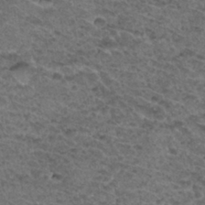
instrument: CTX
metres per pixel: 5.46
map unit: Hto
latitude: 32.8191
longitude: -48.0822
